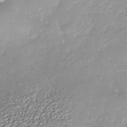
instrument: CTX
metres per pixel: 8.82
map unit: Nhe
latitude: -37.8044
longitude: -88.1578
